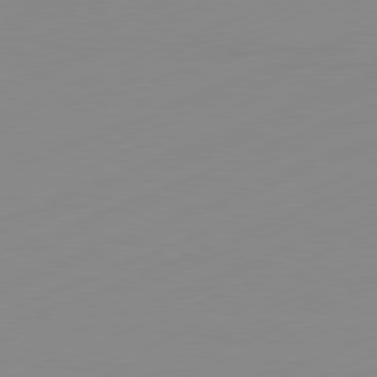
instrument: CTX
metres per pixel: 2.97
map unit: Ap
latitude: -81.6911
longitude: -86.4979
